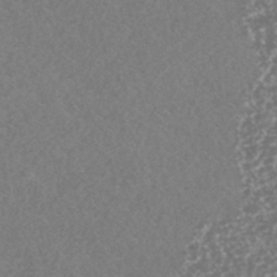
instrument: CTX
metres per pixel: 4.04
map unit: HNhu
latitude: -46.6707
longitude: 30.7652
